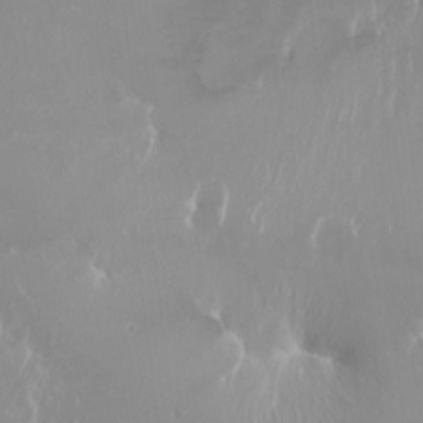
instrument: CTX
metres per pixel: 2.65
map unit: Ht
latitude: -9.8989
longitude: -37.5749
